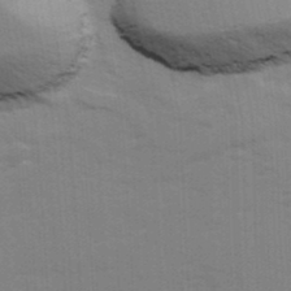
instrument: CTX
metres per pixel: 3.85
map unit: Ave
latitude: 13.0648
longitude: -102.3467
